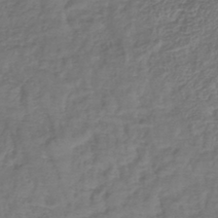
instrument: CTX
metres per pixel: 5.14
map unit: lHb
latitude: -42.2361
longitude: 76.0283
